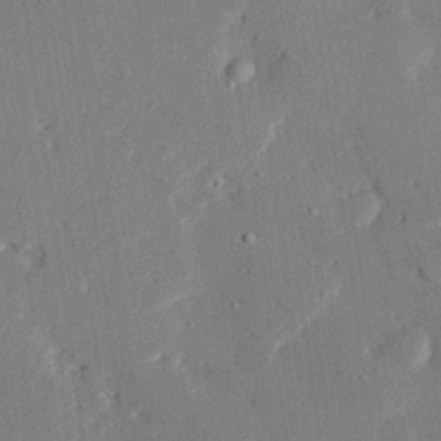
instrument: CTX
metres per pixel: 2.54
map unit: eHh
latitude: 28.3845
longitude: -81.8961
